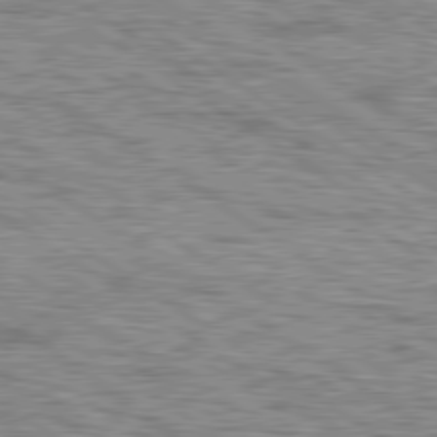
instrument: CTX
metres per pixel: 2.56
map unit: lApd
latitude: 79.8395
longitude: -49.1025
